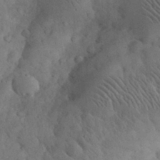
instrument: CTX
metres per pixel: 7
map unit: eHh
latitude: 30.8947
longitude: -68.6680
